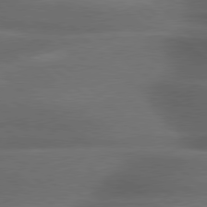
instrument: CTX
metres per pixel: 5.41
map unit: lApd
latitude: 79.2159
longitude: -116.0822
